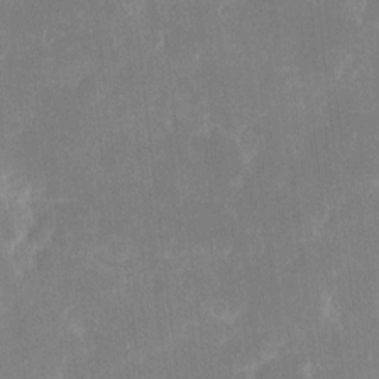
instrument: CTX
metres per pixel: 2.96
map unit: eHh
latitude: 7.0269
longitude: -69.4804
